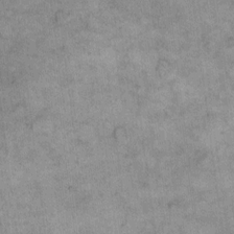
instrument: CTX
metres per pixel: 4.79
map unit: eHh
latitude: 9.3482
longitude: -63.7261
